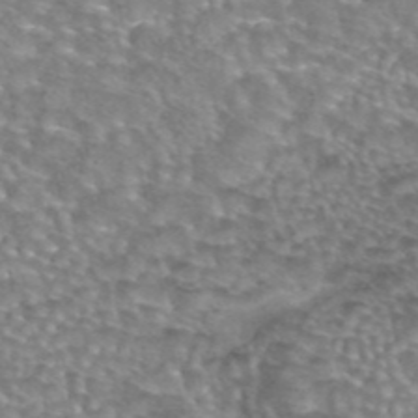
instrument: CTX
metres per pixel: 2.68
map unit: eAb
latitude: 44.1389
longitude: 104.7652
